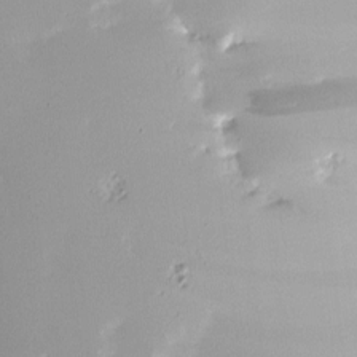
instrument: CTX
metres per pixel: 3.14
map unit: Nve
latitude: -8.0472
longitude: 173.0297
